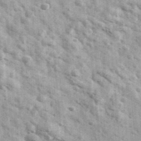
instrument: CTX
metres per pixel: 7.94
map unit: Ave
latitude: 40.9703
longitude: -106.5546
